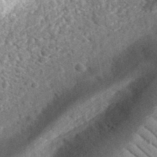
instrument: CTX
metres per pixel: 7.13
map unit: eHh
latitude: 36.3090
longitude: -78.9514
